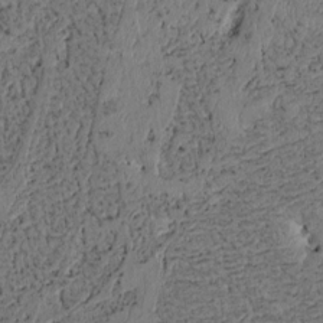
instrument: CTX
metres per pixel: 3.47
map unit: Htu
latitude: 3.8016
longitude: 151.1809
